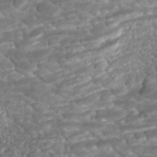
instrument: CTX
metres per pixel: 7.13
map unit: ANa
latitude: -41.8989
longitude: 109.3887
